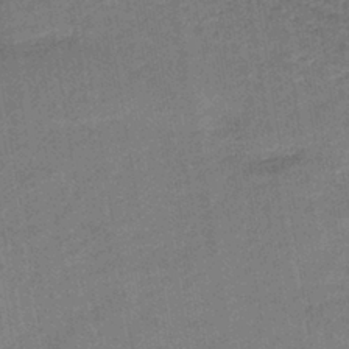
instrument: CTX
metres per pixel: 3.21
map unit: HNb
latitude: -38.4629
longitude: 50.4818
